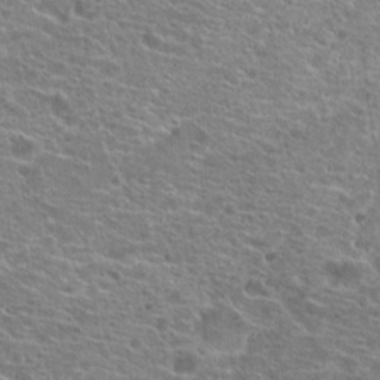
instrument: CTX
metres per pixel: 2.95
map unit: Hto
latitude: 20.1767
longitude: -41.5749
